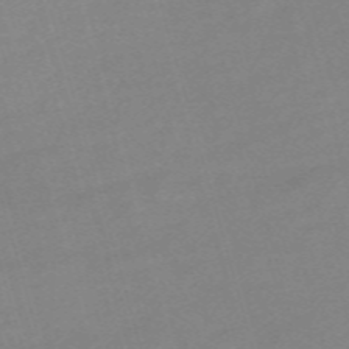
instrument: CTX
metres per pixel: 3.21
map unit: Nve
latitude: -59.7099
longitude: 59.3509
